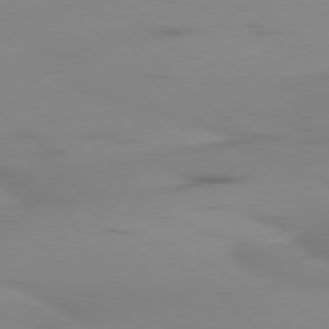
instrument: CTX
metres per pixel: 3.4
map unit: Ap
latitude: -78.2928
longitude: -64.6868
